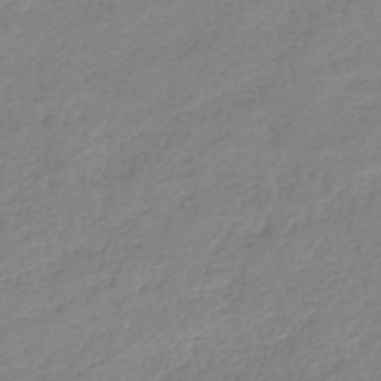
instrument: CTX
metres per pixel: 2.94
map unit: lHb
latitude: -44.1606
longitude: 70.1984
